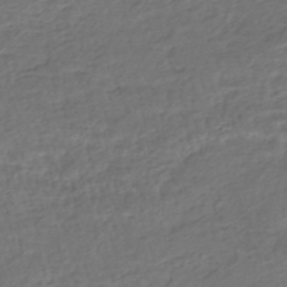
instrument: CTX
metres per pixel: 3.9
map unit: HNhu
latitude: -45.8045
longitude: 102.8975
